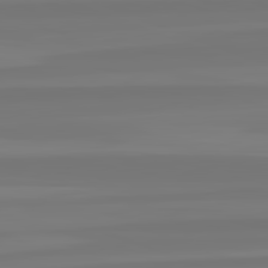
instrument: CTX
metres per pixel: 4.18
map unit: lApd
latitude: 82.5734
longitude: -176.2333
